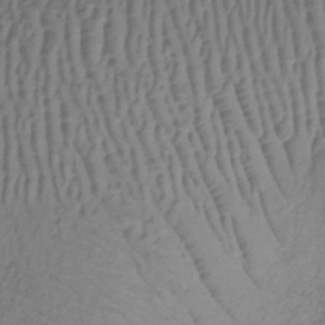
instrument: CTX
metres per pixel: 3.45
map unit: lHb
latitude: -33.3888
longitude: 67.4832
